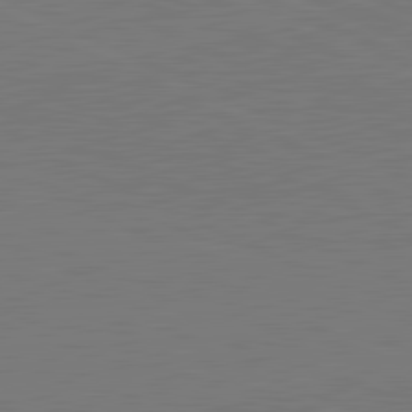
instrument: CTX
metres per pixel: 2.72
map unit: lApd
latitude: 81.5749
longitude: 149.9556
